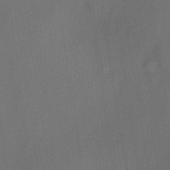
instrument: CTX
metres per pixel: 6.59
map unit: HNhu
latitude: 13.4049
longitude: 11.0109
